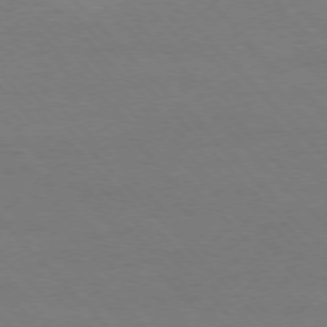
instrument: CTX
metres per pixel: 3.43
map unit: Ap
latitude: -77.2187
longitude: -87.4615
